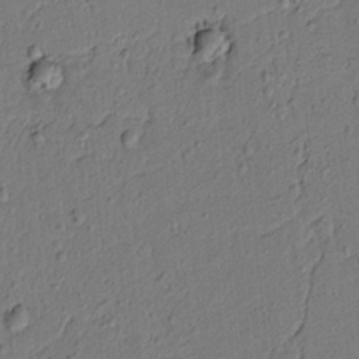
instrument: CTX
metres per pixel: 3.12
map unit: lAvf
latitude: 5.3293
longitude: 165.6722
